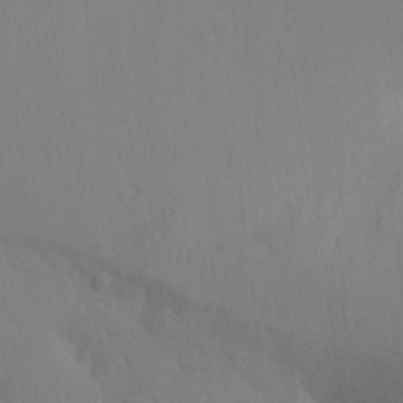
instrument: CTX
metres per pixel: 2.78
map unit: Ht
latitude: -4.8786
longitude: -25.7638
